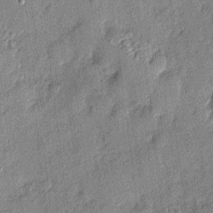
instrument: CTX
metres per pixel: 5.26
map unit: eHh
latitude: 4.2333
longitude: -74.4034
